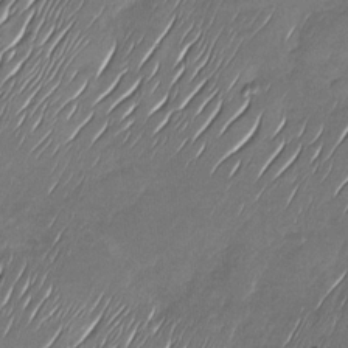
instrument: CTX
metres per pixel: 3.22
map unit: Nhu
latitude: -27.1998
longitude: -62.4223
